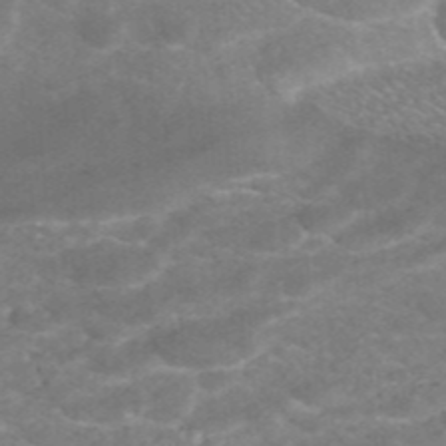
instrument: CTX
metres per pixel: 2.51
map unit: ANa
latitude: -41.9178
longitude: 103.9367
